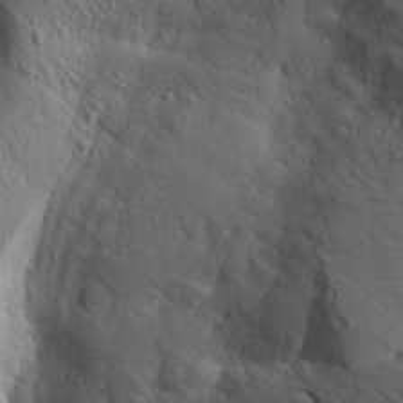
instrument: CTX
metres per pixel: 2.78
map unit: Aa
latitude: 14.5546
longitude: -140.7246
